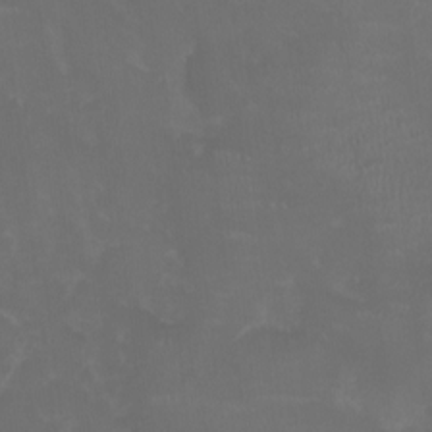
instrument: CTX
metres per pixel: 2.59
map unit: HNhu
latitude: -3.2564
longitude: -6.1767
